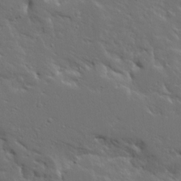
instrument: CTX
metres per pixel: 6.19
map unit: Ave
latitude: 14.8191
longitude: -139.3482
